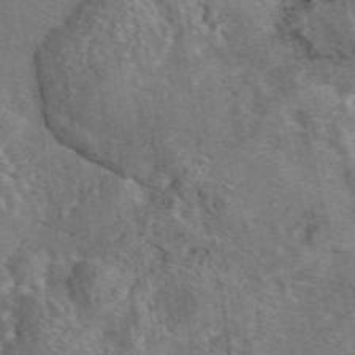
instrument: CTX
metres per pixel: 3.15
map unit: eAb
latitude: 44.7246
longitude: 111.0675
